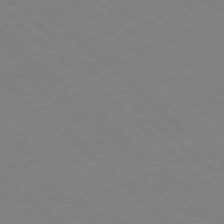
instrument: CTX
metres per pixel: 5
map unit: Ap
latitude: -77.7289
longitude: -84.5735
